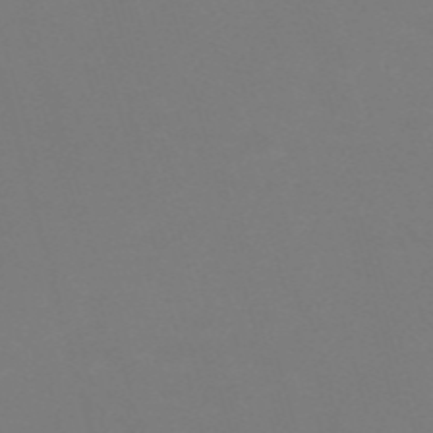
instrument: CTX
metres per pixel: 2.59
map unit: Nve
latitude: -58.2550
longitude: 60.4818
